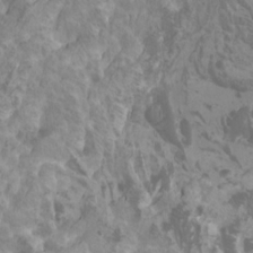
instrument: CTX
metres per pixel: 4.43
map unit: Htu
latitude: -6.6329
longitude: -74.6491
